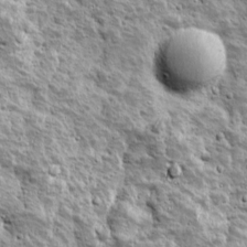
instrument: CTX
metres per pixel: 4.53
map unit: Ave
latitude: 16.4790
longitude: -134.2333
